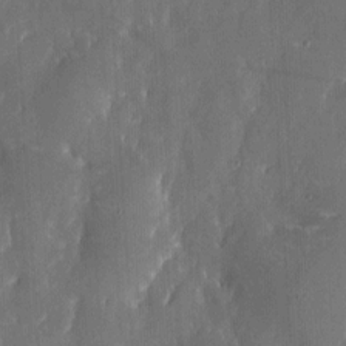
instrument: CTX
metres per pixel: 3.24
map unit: eHh
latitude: 6.2145
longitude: -69.1025
